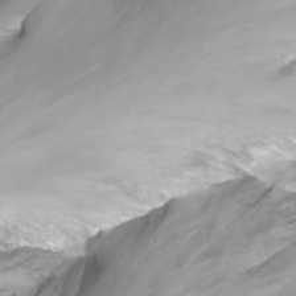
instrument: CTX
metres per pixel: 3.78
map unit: Nhu
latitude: -13.8989
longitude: -53.4805
